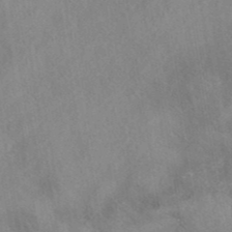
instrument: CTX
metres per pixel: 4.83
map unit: eAb
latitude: 40.2711
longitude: 108.7652
